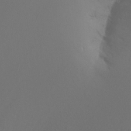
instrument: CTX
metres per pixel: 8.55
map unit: Nhu
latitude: -16.5574
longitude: -48.0255
